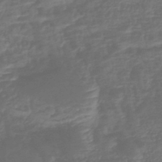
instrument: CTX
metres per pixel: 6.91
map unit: eHb
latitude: -43.1242
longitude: 82.0850
